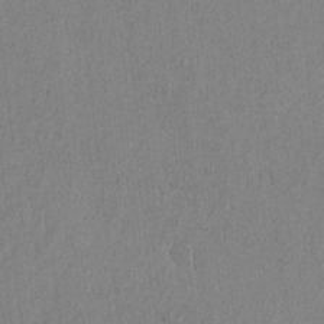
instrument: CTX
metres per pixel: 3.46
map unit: lAvf
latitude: -6.6518
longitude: -114.6301
